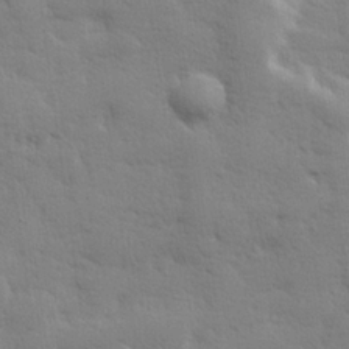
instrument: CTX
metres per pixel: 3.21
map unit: lHvf
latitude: 24.3278
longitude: 143.7666
